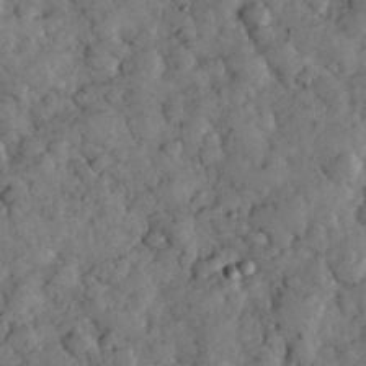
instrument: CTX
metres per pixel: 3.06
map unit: eHh
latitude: 34.9702
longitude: -68.9136
